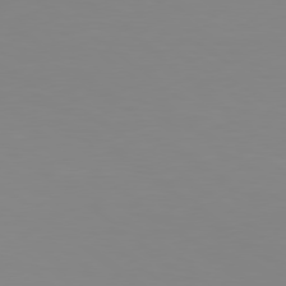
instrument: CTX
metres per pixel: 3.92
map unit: Hpe
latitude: 78.7435
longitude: -142.2334
